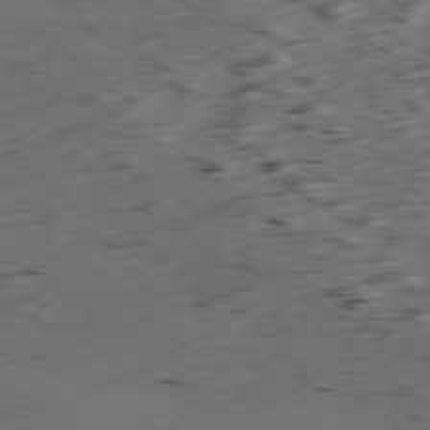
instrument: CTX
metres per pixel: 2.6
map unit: Ap
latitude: -79.2376
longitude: -57.3103
